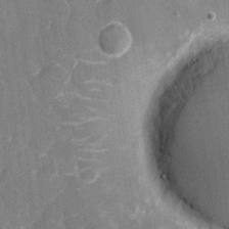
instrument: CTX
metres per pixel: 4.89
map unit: eHh
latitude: 7.3860
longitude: -68.0255
